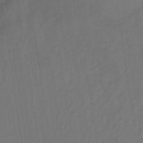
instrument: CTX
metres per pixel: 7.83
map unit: lHb
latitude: -34.0850
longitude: 66.7085
